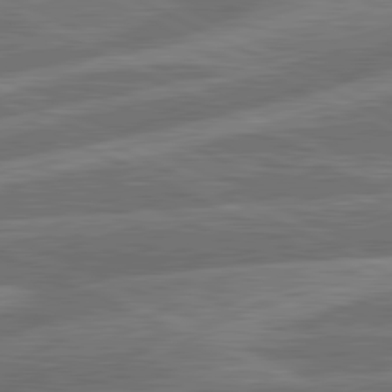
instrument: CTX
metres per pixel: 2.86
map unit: lApd
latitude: 81.1592
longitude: -167.5560
